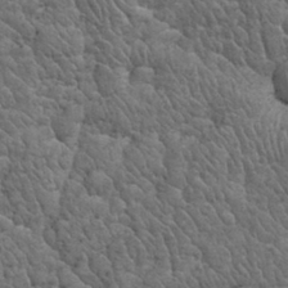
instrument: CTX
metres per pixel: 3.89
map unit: eHh
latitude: 32.3467
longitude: -67.8583
